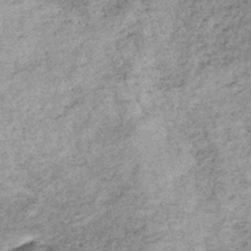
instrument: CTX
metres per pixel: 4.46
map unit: lHb
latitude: -36.3873
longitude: 65.7856
